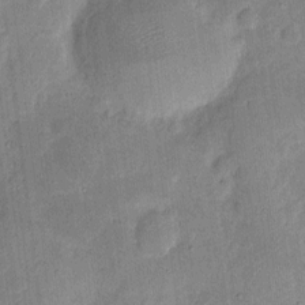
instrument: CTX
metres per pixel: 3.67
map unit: eHh
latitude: 5.1781
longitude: -71.0836
